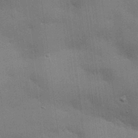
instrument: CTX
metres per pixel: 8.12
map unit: eHh
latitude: 28.9325
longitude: -82.7813
